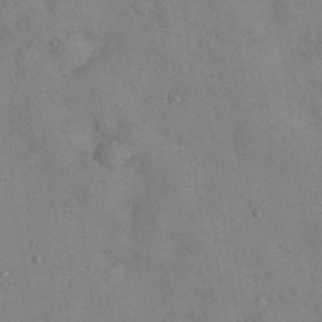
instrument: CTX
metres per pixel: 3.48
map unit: Nhu
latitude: 28.5923
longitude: -70.4412
